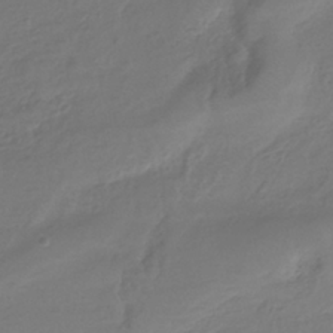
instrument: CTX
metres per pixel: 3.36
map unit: eHh
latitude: -39.2376
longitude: -26.2145
